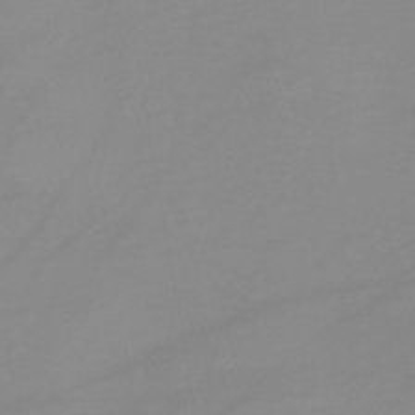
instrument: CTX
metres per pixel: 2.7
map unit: lHb
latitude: -40.1417
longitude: 76.3306
